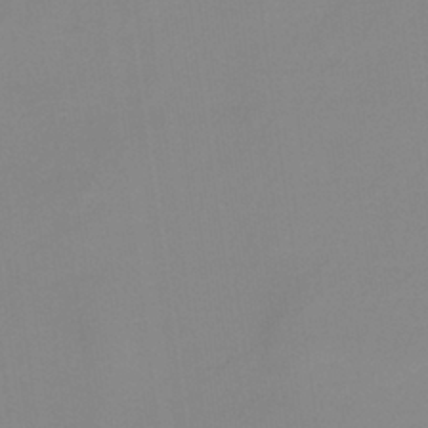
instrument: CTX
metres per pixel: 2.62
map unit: HNb
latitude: -33.9556
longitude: 58.0472
